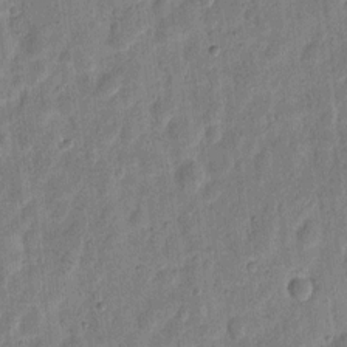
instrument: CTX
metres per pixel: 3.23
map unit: eHh
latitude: 7.7639
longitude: -71.5371
